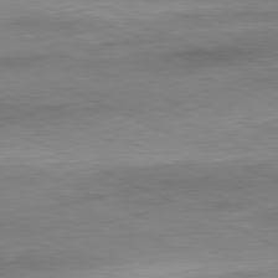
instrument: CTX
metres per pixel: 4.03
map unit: Ap
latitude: -82.1228
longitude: -76.8380
